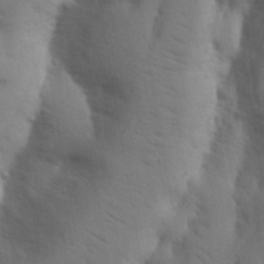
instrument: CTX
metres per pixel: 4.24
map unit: Nhu
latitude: 19.5182
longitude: -76.3278
